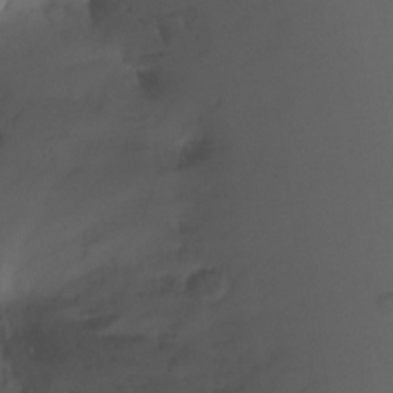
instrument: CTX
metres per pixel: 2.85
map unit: Nhu
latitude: -15.5966
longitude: -49.8205
